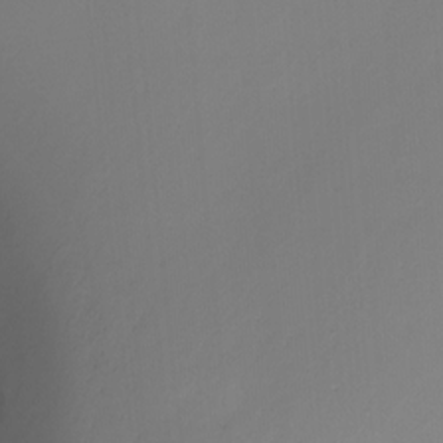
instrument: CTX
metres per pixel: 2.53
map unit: Ht
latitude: -12.5196
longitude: -49.6694
